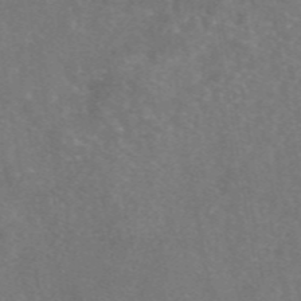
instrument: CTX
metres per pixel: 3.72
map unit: eAb
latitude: 47.0837
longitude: 110.9919
